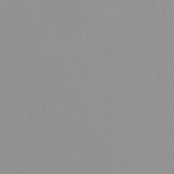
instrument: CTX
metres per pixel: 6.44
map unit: Nhu
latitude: -5.5021
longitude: -93.4993
